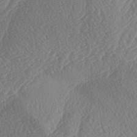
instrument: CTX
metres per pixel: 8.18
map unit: lAa
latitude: -3.1998
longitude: -129.1025
